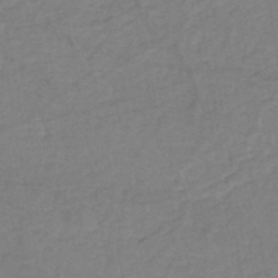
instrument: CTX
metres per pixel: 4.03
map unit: eHh
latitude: -44.9920
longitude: -29.9339
